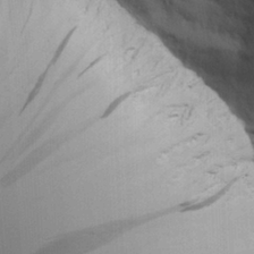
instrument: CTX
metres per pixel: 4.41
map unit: Aa
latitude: 19.3103
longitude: -126.2145
